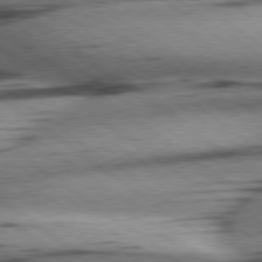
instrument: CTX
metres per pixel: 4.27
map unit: Hpe
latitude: 78.8380
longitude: -155.3293
